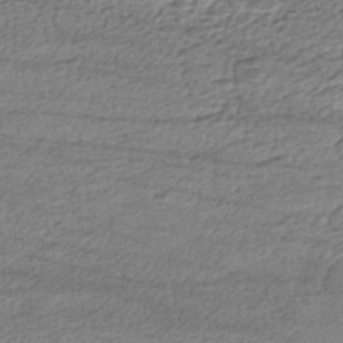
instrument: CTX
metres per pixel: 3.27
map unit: HNhu
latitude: -44.0094
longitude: 105.5399
